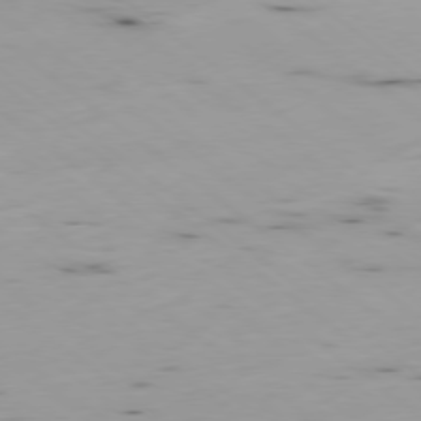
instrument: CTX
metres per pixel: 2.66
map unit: Ap
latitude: -78.7652
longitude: -73.5938
